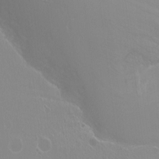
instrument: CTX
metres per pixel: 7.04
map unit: Ht
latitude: -9.7289
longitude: -37.5938
